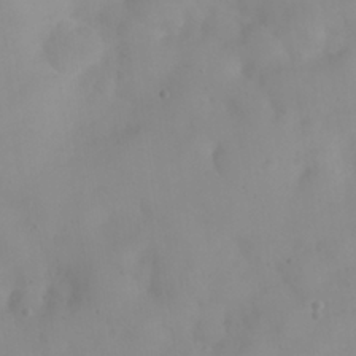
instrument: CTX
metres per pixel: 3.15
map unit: eHh
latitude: 24.8191
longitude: -64.5546
